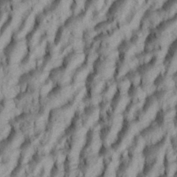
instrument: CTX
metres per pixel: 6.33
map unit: eHh
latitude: 34.6112
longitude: -137.3482
